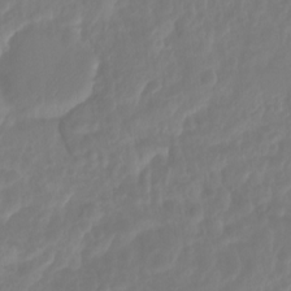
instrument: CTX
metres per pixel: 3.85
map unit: Ht
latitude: -14.3307
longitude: -57.0836
